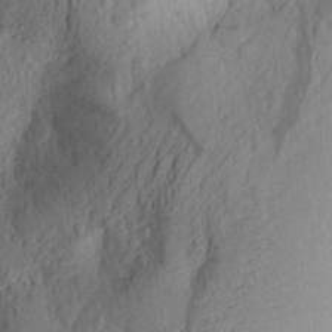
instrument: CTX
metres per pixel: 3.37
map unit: Aa
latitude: 26.2901
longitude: -146.1767
